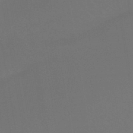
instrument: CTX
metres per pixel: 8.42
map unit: lHb
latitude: -47.9556
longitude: 74.6897
